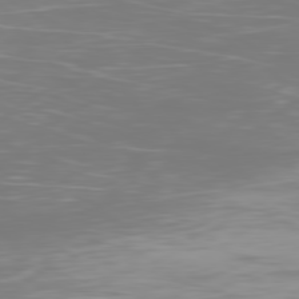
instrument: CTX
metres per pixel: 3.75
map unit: Ap
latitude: -79.8989
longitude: -68.7057
